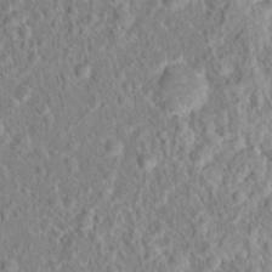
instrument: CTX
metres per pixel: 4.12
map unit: Hto
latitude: 16.5168
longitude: -41.4237
